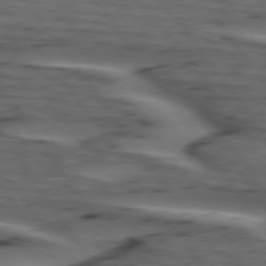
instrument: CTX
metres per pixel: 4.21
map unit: lApd
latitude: 75.1592
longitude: -71.0080
